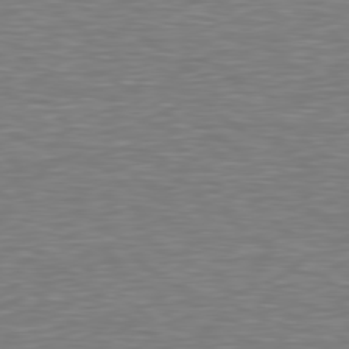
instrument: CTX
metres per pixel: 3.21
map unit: Hpe
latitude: 78.6680
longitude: -123.3104
